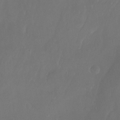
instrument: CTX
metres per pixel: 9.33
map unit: Ht
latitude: -13.7856
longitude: -43.7828
